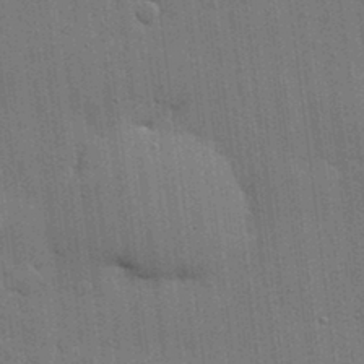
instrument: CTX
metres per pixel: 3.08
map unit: lHvf
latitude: 18.5923
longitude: -113.4048
